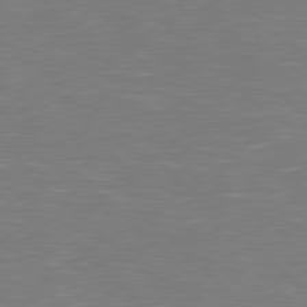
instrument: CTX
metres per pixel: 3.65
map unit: Hpe
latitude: 78.0444
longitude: -124.4979
